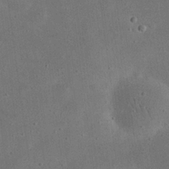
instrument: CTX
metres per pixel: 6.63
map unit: eHh
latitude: 24.5923
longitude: -68.2523
